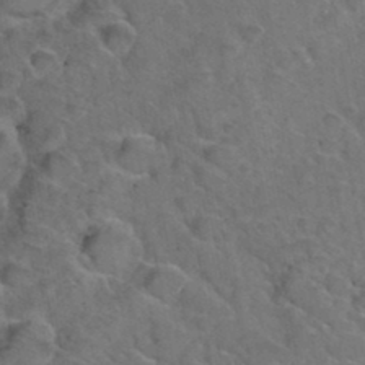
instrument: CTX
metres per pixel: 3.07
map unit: Hto
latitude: 35.7071
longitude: -49.0647
